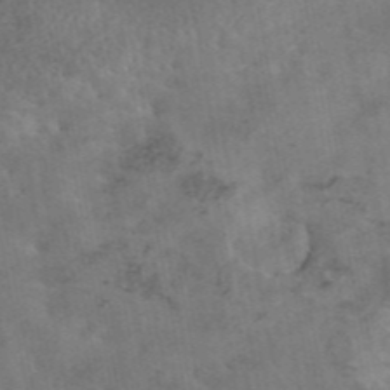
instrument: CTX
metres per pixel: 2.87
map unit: eAb
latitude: 45.2537
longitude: 124.1795
